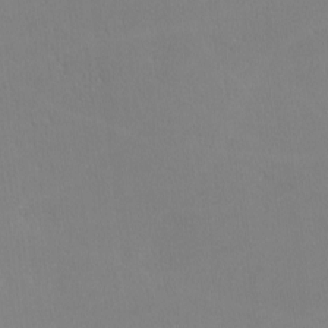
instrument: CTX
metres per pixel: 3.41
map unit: lHvf
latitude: -12.4062
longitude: -99.8961
